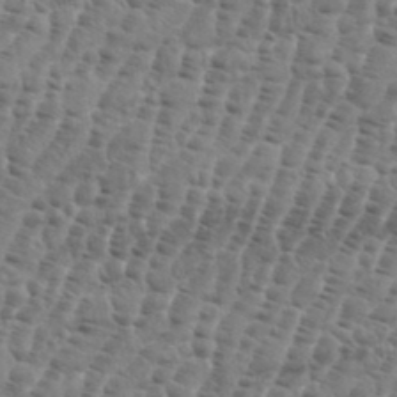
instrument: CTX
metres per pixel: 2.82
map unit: eHh
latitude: 36.8380
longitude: -136.5735
